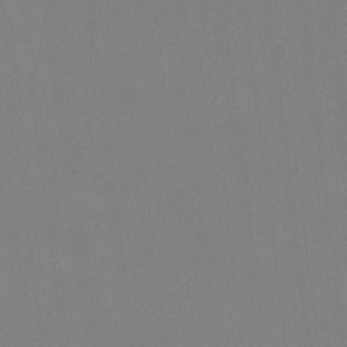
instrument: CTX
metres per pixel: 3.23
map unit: HNhu
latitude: 6.5168
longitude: 5.3131
